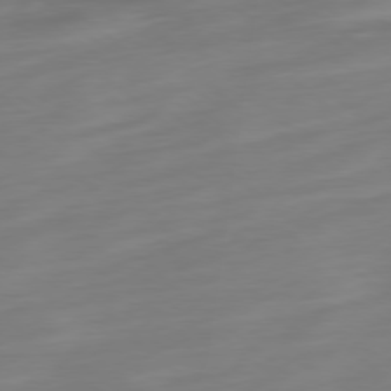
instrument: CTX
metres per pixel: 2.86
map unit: Ap
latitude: -78.7652
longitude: -67.1214
